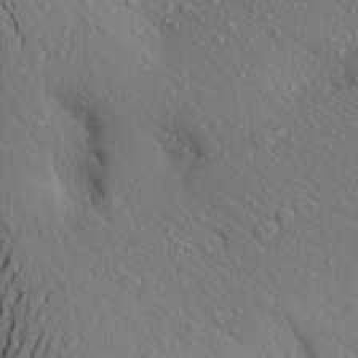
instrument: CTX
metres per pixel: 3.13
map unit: Aa
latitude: 24.0633
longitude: -147.3860
